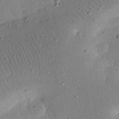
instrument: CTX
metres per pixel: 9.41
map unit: eHh
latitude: 23.6883
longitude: -68.5357
